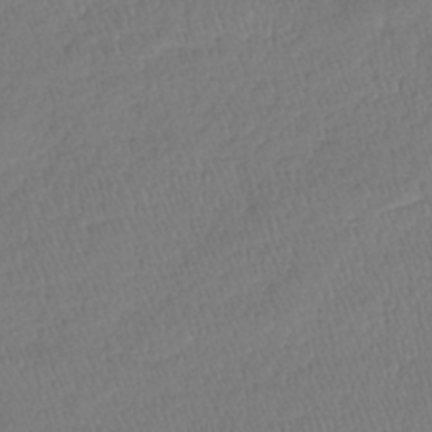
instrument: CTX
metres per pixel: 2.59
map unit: lHb
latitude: -39.5777
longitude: 68.1416
